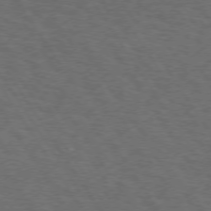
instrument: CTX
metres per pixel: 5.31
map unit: Hpe
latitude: 73.1215
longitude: -125.1214
